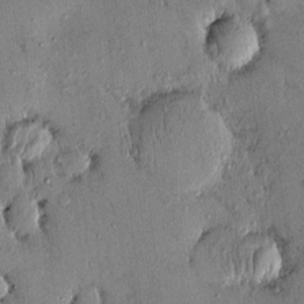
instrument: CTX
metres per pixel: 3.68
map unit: eHh
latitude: 0.2522
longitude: 15.7100
